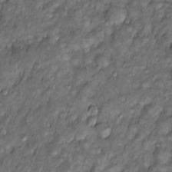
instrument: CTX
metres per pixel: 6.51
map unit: Htu
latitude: -7.0675
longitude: 159.3888
